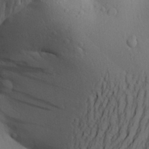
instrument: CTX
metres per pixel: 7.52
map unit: Aa
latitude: 26.7624
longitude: -148.5546
